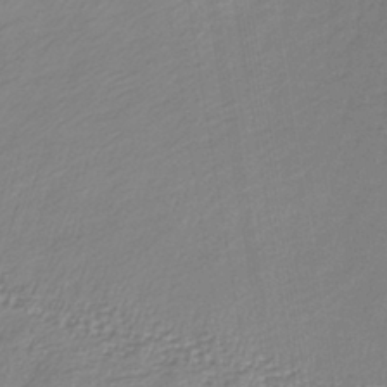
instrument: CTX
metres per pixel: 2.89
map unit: lHb
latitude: -41.0486
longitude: 72.5951
